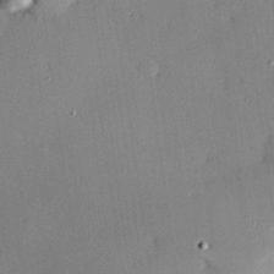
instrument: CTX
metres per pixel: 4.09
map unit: Hve
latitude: 26.0444
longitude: -90.8380
